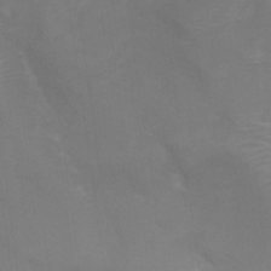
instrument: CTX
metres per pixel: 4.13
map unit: Nhu
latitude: 25.3481
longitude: -53.9528
